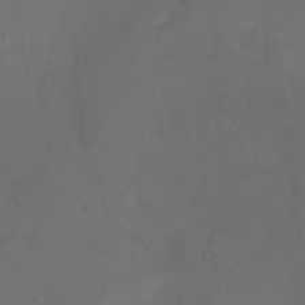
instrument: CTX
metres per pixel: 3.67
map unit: Nhu
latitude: -12.8219
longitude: -41.7260
